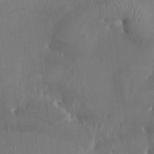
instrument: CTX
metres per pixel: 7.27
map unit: HNhu
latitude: 3.8961
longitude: -5.9717
